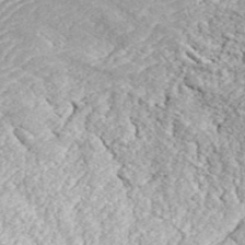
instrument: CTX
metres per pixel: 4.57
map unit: ANa
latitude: 43.7261
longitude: 36.9541
